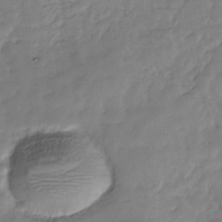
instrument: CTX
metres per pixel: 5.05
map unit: Hve
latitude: -31.5210
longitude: 90.4818
